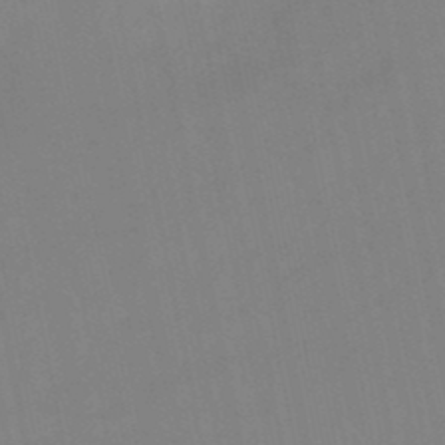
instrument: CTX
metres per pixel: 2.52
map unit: lHb
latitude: -48.6519
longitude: 84.0472
